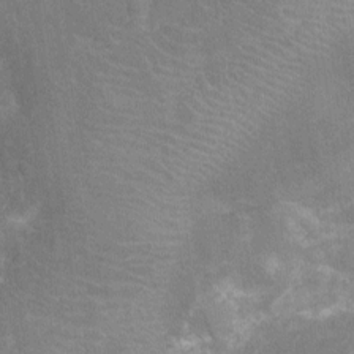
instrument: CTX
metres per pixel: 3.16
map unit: Nhu
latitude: -14.6519
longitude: -25.1592
